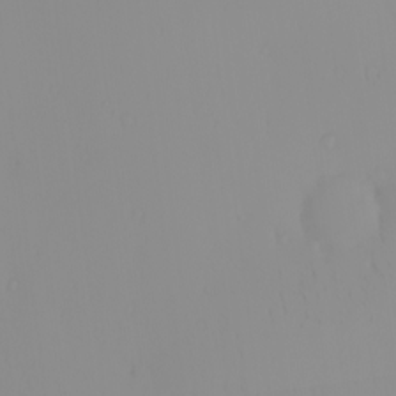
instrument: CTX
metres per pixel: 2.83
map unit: eHh
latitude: -0.8597
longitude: 19.5210
